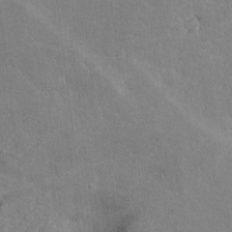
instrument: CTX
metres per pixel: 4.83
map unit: lHvf
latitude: -8.9919
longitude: -100.7057
